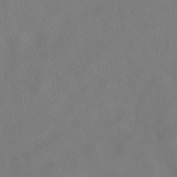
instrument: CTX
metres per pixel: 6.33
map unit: HNhu
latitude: -40.5574
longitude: 101.0864
